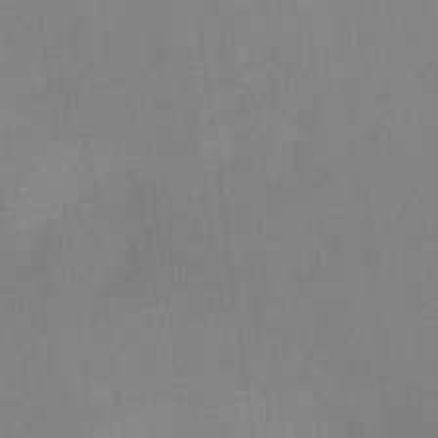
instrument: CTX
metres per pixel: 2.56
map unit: Ht
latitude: 8.7246
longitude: -35.9906
